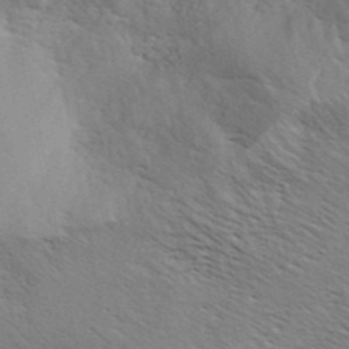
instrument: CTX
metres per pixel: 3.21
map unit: ANa
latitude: 42.3278
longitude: 54.8219
